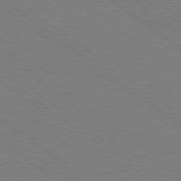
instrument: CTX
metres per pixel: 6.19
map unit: Ap
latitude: -80.6897
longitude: -75.8394
